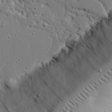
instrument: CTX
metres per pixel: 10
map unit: eHh
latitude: 27.2915
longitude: -81.3293
